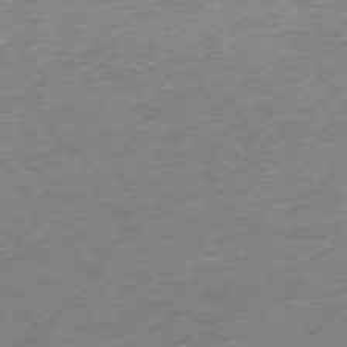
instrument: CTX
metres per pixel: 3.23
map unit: Ap
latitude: -74.8219
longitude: -84.7624
